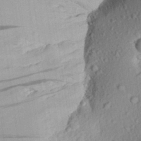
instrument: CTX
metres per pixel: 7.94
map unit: Aa
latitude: 30.1011
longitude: -135.9339
